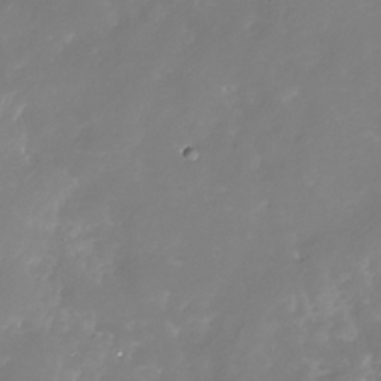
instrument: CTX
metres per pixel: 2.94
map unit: Nhu
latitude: -29.2754
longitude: -77.1403
